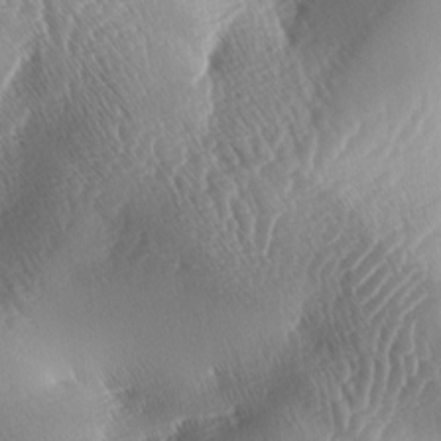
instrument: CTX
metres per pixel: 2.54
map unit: lAa
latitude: -5.2187
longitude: -128.4979
